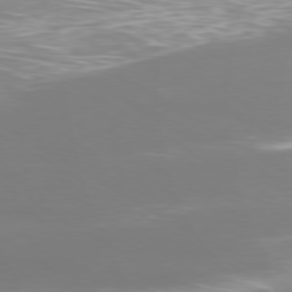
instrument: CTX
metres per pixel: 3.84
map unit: Ap
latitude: -79.2565
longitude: -96.3089
